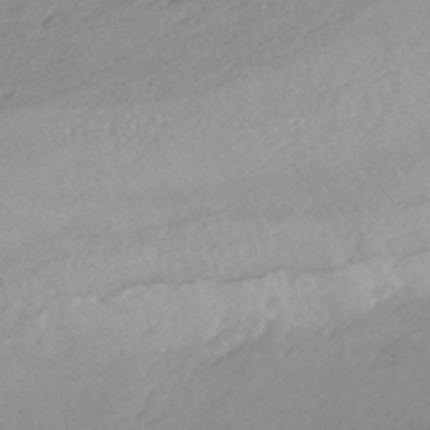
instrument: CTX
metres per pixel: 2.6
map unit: HNhu
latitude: -44.3117
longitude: 95.2565
